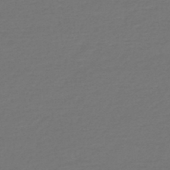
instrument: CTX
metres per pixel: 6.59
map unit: lHb
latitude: -47.6910
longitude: 65.8423
